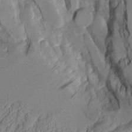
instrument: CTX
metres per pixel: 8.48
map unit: Aa
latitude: 8.7813
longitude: -127.6127
